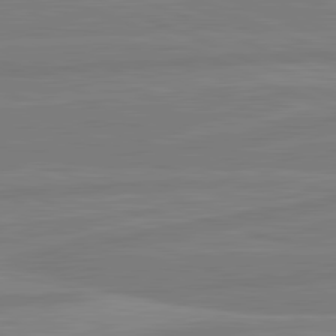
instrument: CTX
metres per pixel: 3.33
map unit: lApd
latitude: 81.9150
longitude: -173.1970
